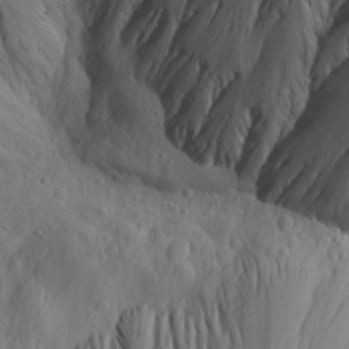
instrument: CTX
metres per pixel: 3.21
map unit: Ave
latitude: 23.3482
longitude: -135.4426
